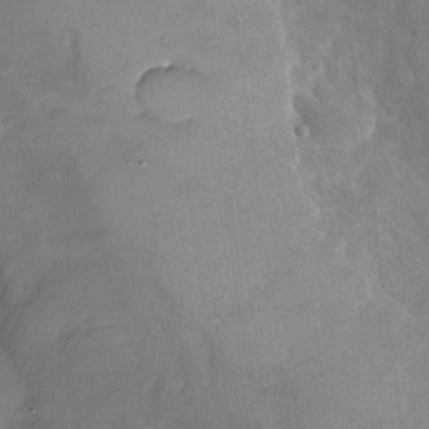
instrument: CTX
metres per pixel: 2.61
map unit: Nhu
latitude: -28.1039
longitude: -58.3278
